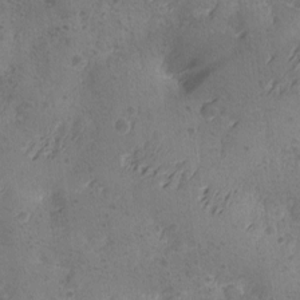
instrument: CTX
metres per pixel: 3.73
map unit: Ave
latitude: -8.9353
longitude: -118.5168
